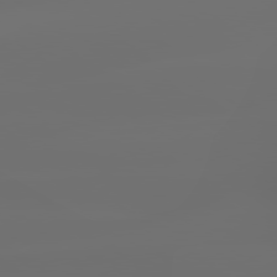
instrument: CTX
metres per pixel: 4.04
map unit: lApd
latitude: 79.7639
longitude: -139.0269
